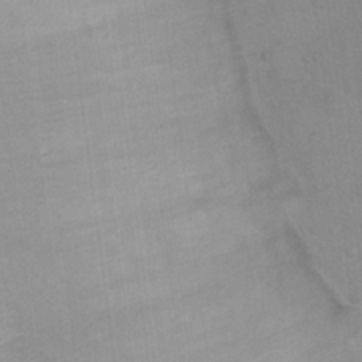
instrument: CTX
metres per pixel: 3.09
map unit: Hto
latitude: 14.9703
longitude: -41.4804
